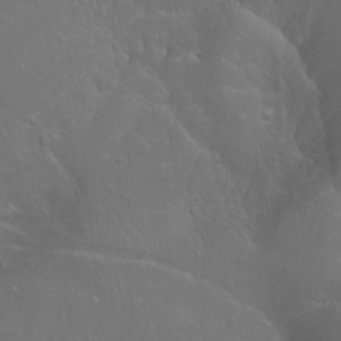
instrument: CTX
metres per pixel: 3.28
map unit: Htu
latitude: -1.2754
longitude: -74.6302
